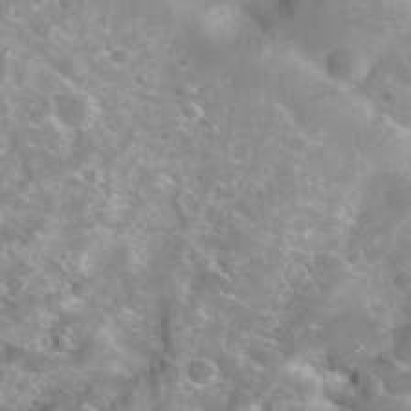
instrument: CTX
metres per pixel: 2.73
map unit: Hto
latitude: 33.1781
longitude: -47.8773
